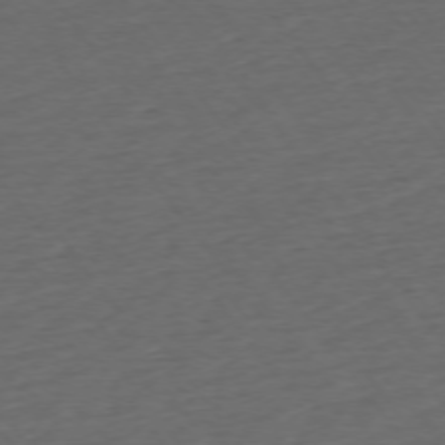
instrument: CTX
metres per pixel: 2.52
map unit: Ap
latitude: -74.7275
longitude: -80.2900
